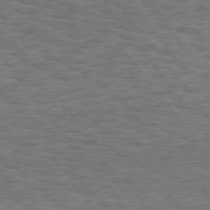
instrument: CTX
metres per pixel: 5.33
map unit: Hpe
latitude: 75.9150
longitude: -136.5924
